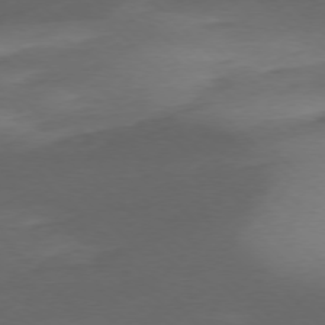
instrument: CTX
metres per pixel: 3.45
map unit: Ap
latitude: -77.3132
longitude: -70.7813
